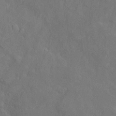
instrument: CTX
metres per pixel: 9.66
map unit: Htu
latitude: -6.2739
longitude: 160.3684
